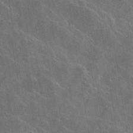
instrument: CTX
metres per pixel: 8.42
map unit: lHvf
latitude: 35.8772
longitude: -92.3089
